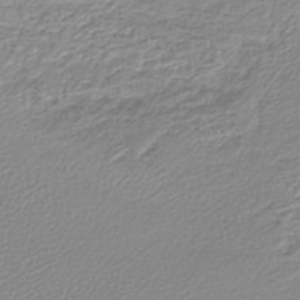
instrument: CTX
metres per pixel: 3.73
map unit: lHb
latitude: -44.2173
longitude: 61.3888
